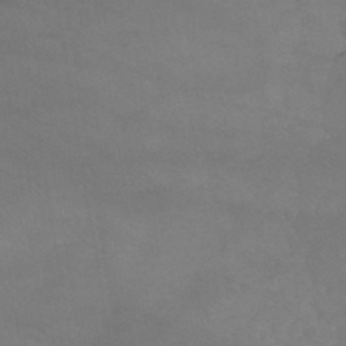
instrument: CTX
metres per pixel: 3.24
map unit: HNb
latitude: -45.3132
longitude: -37.1592
